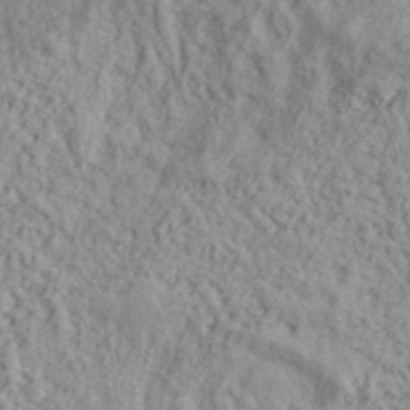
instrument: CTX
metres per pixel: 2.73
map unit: lHvf
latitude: 38.5546
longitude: -91.0270
